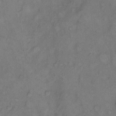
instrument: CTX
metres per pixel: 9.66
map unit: eHh
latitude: 8.4979
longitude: -62.2712
